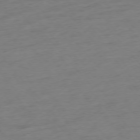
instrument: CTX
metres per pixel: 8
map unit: Ap
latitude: -76.1984
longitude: -64.4034
